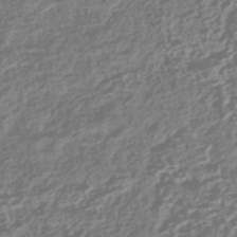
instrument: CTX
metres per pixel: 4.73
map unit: HNhu
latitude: -43.0864
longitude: 106.7841
